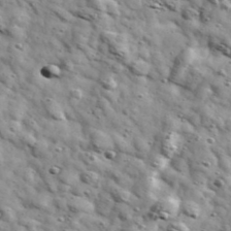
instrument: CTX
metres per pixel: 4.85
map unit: Ave
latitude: 41.1781
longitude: -107.1403
